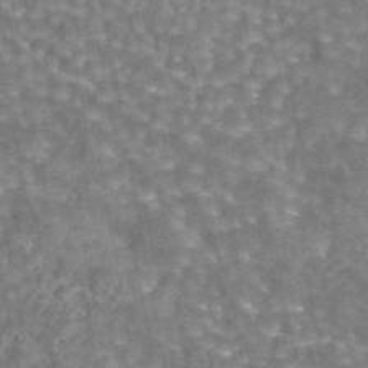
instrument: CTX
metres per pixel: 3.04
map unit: eAb
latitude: 44.2144
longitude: 106.6897
